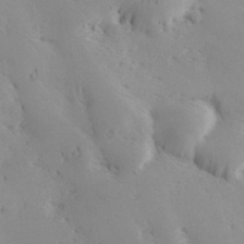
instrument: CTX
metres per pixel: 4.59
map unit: Hve
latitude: 32.8569
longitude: 149.4266
